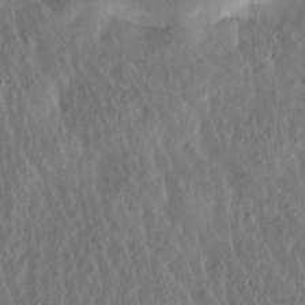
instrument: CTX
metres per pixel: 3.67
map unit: Htu
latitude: -2.6707
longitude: 167.6722
